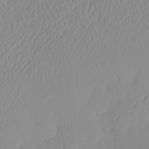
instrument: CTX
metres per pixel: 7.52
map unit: eHh
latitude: -4.2928
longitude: 15.5777
